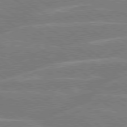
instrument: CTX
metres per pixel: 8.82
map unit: Hpe
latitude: 79.0648
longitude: -130.1389
